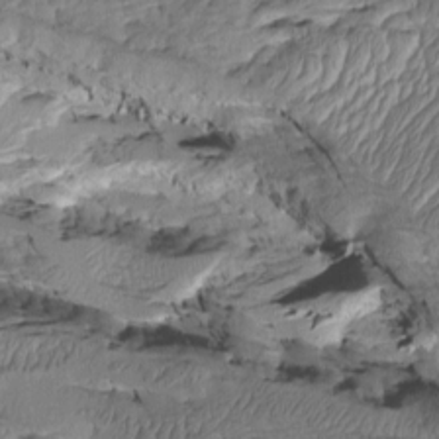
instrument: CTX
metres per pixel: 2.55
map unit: Htu
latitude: -6.3306
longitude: -179.0837
